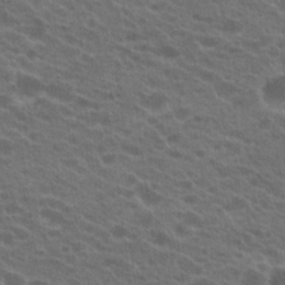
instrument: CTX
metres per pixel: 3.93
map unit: Hto
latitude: 22.8002
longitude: -38.0255
